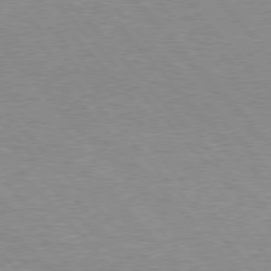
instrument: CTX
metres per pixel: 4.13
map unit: Hpe
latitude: 76.7246
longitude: -152.1011
